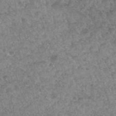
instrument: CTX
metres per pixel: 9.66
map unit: Hto
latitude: 33.0270
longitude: -49.5560
